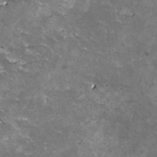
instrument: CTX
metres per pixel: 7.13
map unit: HNhu
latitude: 3.4237
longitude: 5.6722
